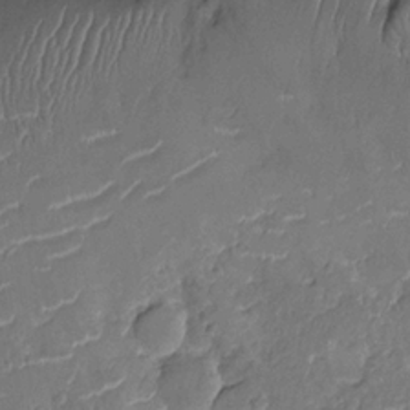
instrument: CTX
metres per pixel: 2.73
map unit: Nhu
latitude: -12.6896
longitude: -23.1592
